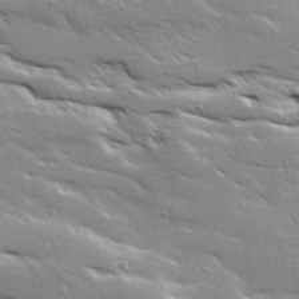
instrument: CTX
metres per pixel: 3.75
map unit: Ave
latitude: 18.6868
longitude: -137.0648
